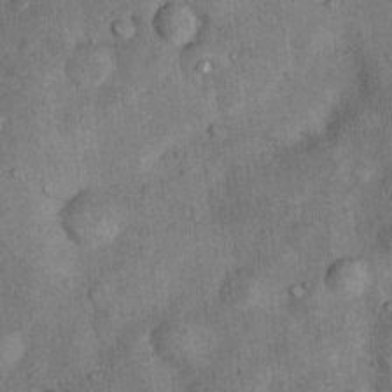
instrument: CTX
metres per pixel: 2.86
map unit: Nhu
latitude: 7.2726
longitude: -23.9528
